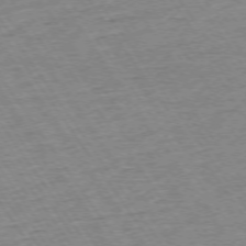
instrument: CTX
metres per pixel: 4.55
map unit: Ap
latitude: -74.4251
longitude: -83.3481
